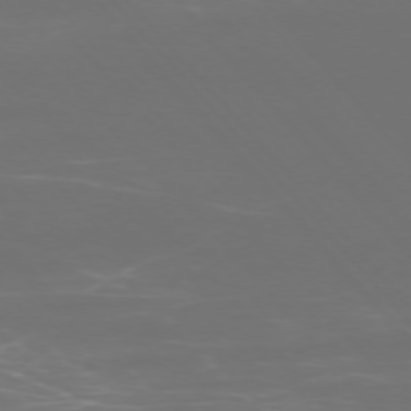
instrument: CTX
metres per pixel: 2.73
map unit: Ap
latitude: -75.7100
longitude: -76.5734
